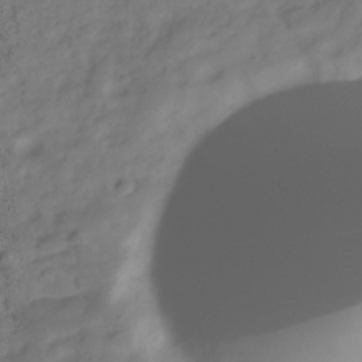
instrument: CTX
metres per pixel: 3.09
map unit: Hve
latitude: -30.8030
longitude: 92.0661
